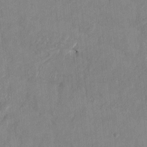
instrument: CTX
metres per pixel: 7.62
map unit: HNhu
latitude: 1.4048
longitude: -5.8583
